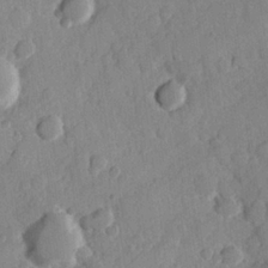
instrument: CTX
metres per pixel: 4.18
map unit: Hve
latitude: 24.1388
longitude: 149.1431
